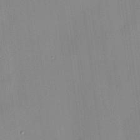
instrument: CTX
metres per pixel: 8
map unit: HNhu
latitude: 11.3293
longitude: 9.4454
